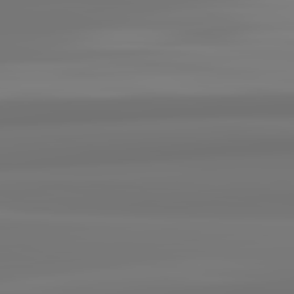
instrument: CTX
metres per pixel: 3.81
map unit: lApd
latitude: 82.4223
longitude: 171.5777
